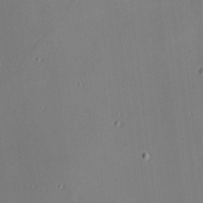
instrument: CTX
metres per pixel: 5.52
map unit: Nhu
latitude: 0.2333
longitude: -77.5749
